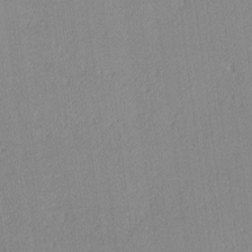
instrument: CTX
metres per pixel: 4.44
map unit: lHvf
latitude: -13.0298
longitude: -102.6679
